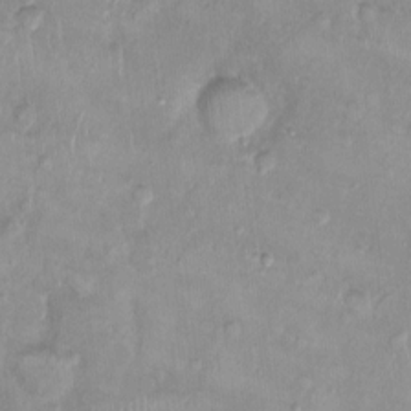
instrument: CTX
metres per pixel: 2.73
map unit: Nhu
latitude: 0.4790
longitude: -15.3671
